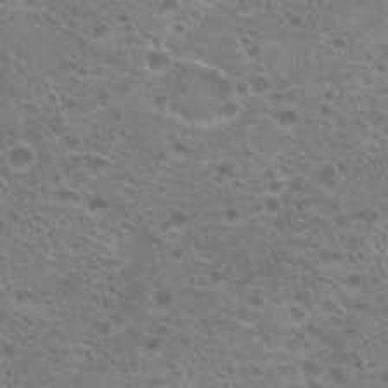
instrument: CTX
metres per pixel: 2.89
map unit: Hto
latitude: 20.1389
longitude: -40.9891
